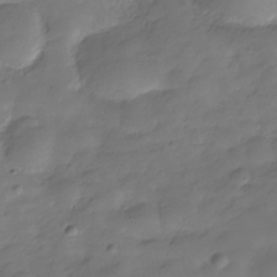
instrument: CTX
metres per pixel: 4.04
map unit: Hve
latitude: -30.5385
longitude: 92.0283
